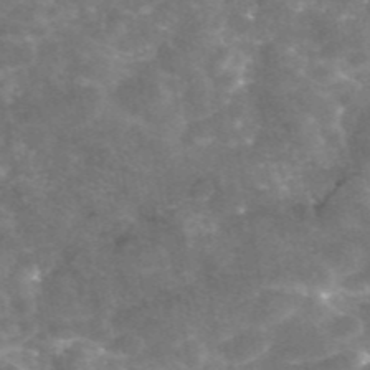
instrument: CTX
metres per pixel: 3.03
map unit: eAb
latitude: 46.1011
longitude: 120.6329
